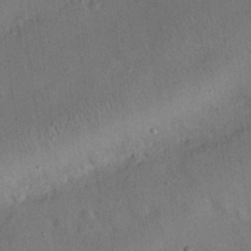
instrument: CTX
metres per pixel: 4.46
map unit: eHh
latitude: 25.5182
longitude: -69.4616
